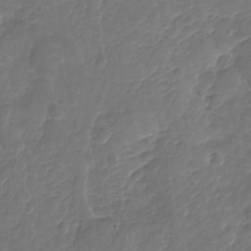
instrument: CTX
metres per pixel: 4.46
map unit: Nhu
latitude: -19.9745
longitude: -57.1781
